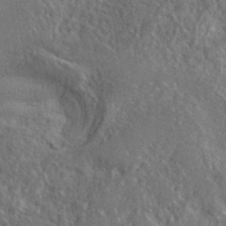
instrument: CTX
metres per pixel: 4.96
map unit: lHvf
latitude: 39.1025
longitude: -90.8947
